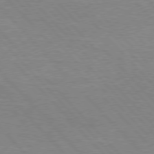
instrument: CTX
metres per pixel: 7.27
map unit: Hpe
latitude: 76.6112
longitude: -152.4979
